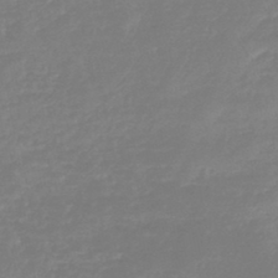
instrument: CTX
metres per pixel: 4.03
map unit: lHb
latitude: -45.5399
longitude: 72.5574
